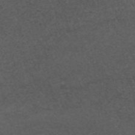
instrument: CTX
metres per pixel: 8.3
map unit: ANa
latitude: 42.5168
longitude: 28.1795
